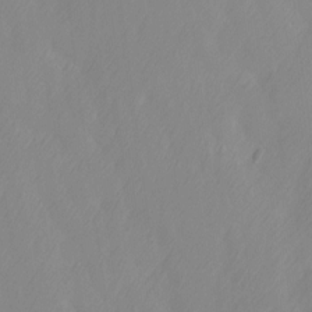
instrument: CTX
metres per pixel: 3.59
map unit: Ave
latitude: 13.3671
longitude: -105.7261
